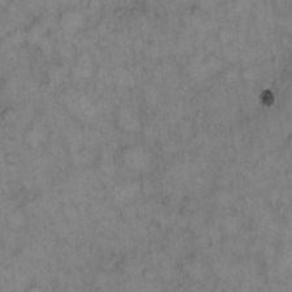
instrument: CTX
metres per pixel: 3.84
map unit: eHh
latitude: 11.9906
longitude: -62.6113
